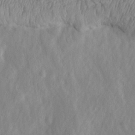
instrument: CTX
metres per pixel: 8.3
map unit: Htu
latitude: 2.3656
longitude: 149.3699
